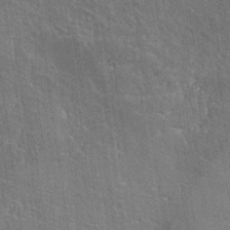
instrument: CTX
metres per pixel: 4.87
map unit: Hto
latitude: 26.1578
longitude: -43.3482
